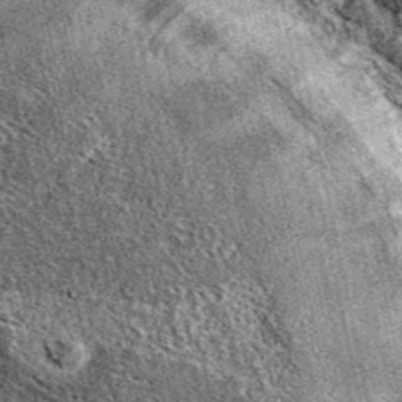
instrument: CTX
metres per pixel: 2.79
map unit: eAb
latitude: 39.9339
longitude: 109.5777
